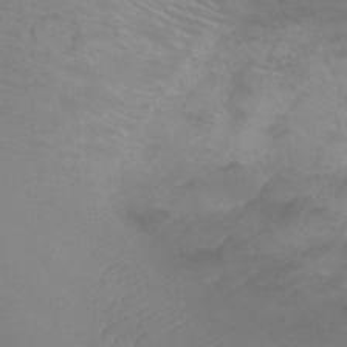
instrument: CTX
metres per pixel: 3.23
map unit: Ht
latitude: -9.4832
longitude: -35.7638
